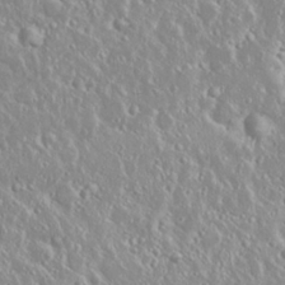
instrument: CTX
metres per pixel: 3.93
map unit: Nhu
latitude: 24.3656
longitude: -59.2537
